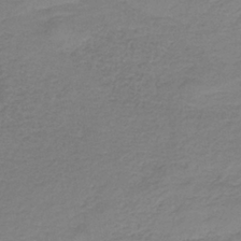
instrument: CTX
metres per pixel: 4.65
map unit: HNb
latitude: -35.5588
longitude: 52.4818
